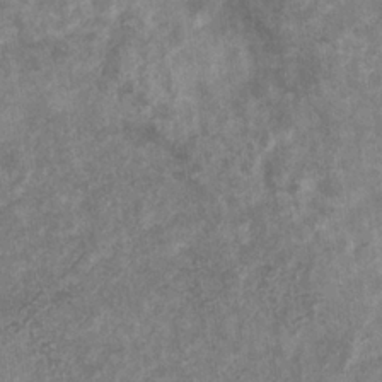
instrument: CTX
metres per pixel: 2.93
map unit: eHb
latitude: -31.1242
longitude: 72.2550
